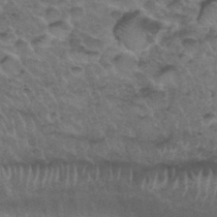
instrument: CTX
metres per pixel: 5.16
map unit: Hto
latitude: 35.2914
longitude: -49.7261
